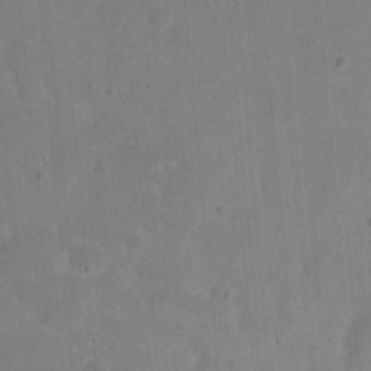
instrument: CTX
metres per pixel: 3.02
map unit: eHh
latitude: 21.2915
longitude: -63.2537
